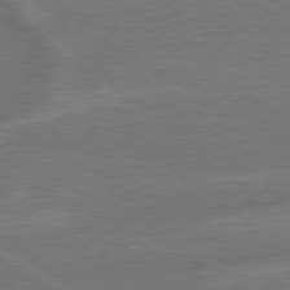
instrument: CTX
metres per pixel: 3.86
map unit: lApd
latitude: 79.3293
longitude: -165.5938
